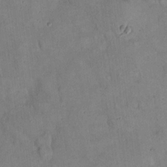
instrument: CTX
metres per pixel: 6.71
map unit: eHh
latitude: 20.7624
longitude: -60.1011
